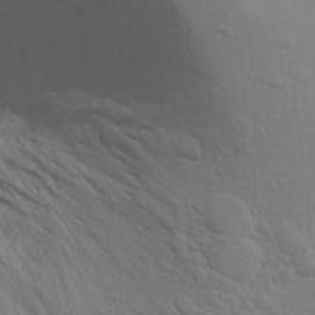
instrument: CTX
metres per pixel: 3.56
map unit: Aa
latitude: 19.0080
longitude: -142.8758
